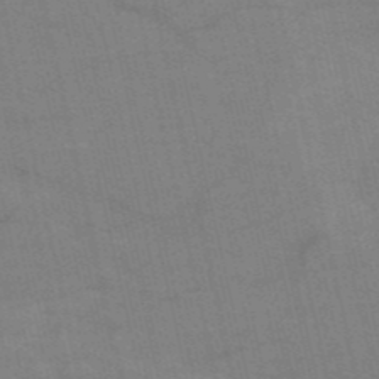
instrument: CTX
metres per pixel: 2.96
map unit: HNb
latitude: -53.4454
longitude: -46.9325
